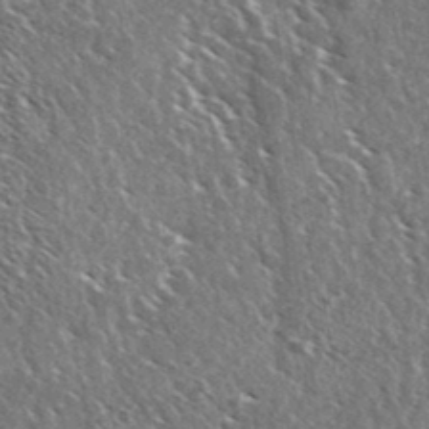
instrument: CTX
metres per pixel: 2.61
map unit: Ave
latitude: 37.1026
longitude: -110.3845
